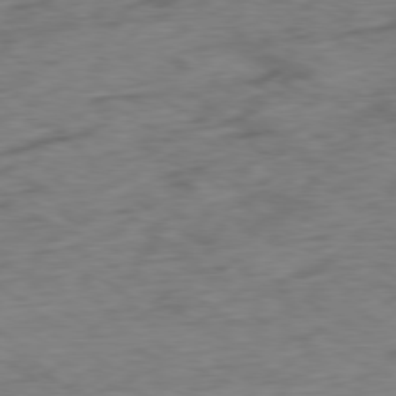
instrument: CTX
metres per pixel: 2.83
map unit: Ap
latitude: -79.0864
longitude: -76.8947
